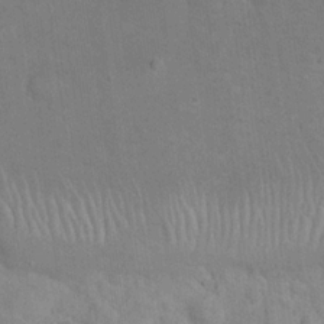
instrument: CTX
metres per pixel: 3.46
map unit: eHh
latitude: 19.6127
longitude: -62.1011
